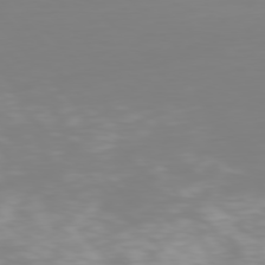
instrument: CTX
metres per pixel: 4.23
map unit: Hpe
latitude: 77.4993
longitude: -166.4412
